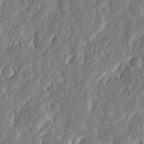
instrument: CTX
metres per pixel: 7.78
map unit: eHh
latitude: 3.4993
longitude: -77.8205
